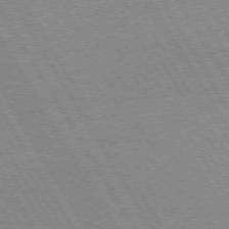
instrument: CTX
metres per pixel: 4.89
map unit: lApd
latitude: 72.8191
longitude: -57.1970
